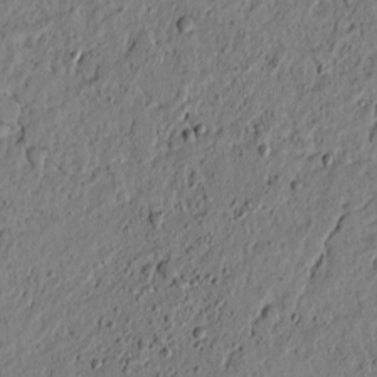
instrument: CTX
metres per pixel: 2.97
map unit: lAvf
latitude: 4.5546
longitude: 165.1243
